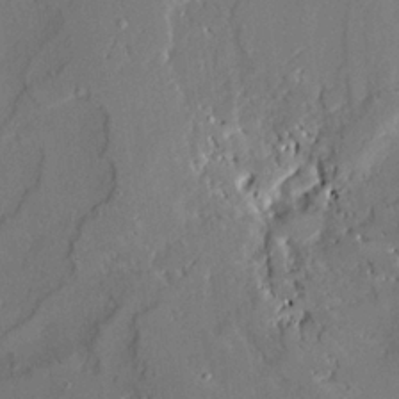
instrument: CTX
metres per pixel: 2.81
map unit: Ave
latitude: 21.3104
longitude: -128.6490
